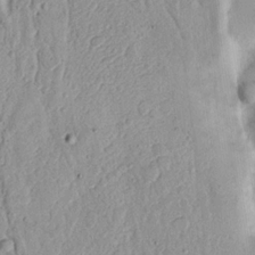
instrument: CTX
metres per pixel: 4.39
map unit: Nhu
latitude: 17.0270
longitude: -74.2145
